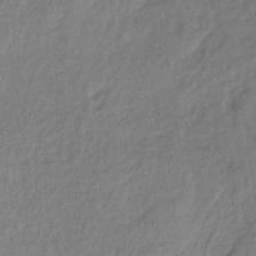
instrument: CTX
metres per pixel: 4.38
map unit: lHb
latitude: -35.6911
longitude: 66.2361
